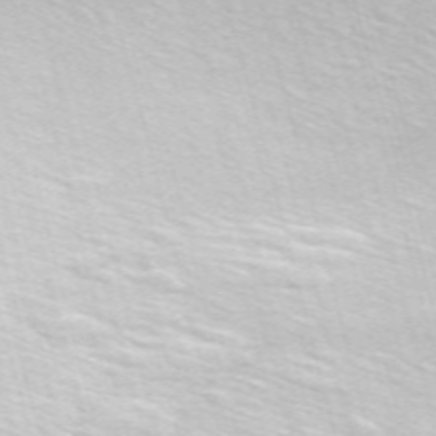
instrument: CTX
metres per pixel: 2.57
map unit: ANa
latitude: 51.7827
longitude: -71.2915
